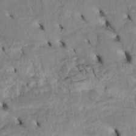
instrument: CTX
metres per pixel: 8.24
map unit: Htu
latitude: -5.2376
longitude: 154.3684
